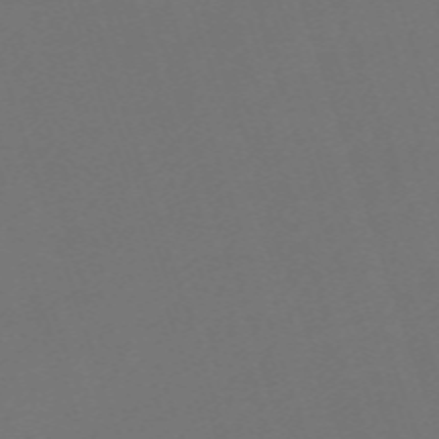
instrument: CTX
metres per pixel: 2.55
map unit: eHh
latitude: -63.4832
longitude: 51.7855
